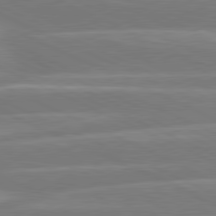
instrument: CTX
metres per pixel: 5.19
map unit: lApd
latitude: 80.9703
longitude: -131.4427
